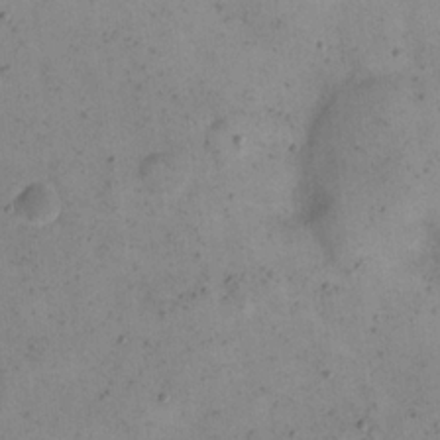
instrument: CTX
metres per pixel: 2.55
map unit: eHh
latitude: 21.9528
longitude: -65.9150
